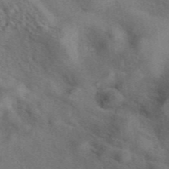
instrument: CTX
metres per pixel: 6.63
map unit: eAb
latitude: 41.6504
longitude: 109.7100
